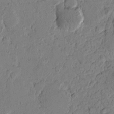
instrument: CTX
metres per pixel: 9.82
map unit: Htu
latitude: -0.9731
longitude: -176.9136
